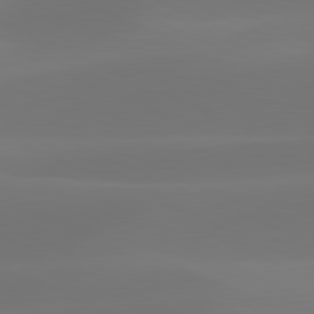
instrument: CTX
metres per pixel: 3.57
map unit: lApd
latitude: 81.7827
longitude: 128.4818
